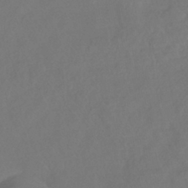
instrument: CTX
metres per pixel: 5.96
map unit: HNhu
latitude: -41.1620
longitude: 97.6344
